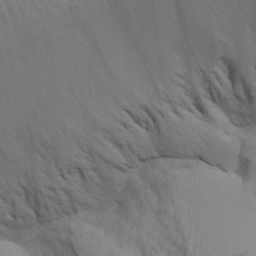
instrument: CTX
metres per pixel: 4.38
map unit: Aa
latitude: 25.3103
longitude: -131.8962
